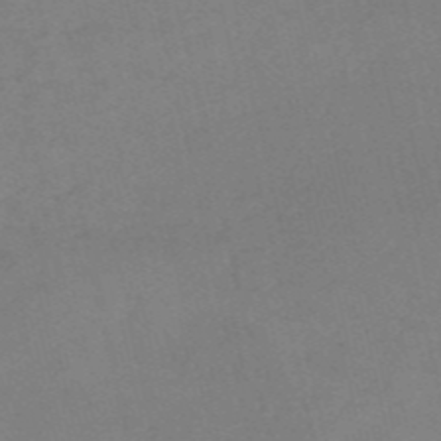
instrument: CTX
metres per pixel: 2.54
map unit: HNb
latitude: -54.8597
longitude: -42.1389
